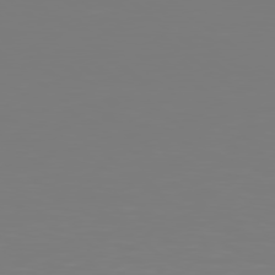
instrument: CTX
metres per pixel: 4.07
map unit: Hpe
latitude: 78.3845
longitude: -138.8758
